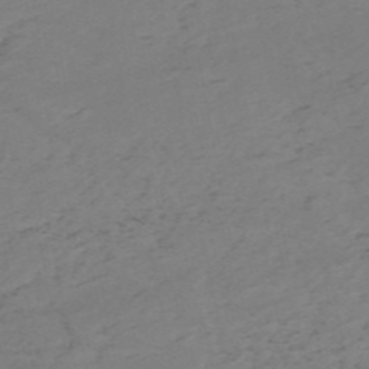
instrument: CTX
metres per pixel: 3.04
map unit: HNb
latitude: -54.9542
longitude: -44.1011
